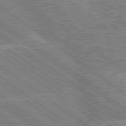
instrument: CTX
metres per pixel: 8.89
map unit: lApd
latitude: 79.6127
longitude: -156.5167
